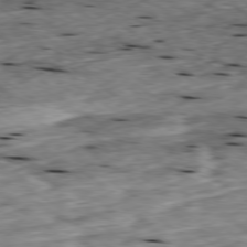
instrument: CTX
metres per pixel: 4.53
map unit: Ap
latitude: -79.5399
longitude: -90.5168
